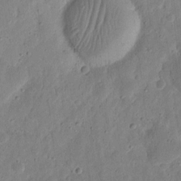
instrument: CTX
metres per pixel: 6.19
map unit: eHh
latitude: 10.0255
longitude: -73.2726
